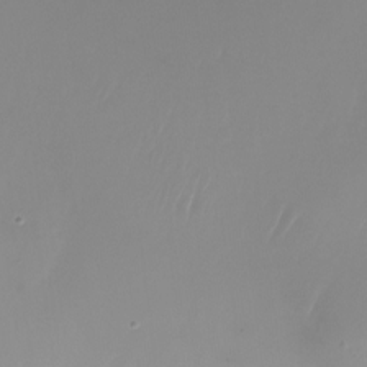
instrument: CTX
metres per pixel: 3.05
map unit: Nhu
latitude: -24.3495
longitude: -71.7638
